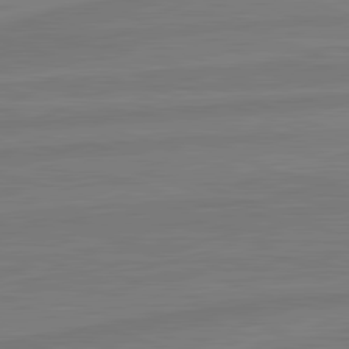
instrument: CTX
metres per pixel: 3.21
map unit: lApd
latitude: 81.9339
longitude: -175.2915
